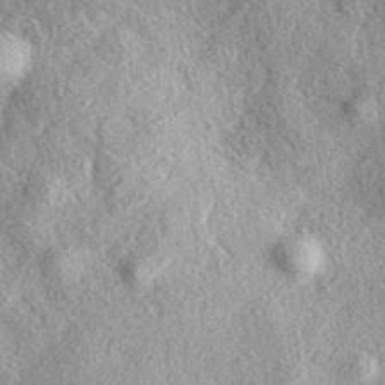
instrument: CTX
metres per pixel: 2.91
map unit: eAb
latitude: 39.4993
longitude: 111.9556
